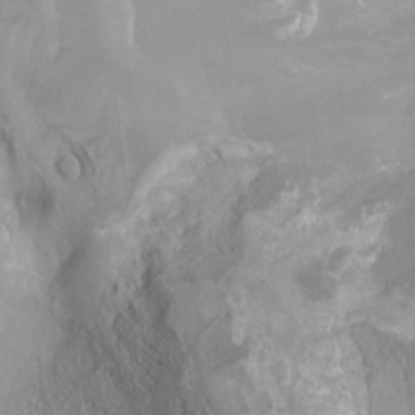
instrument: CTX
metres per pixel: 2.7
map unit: Ht
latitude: -2.0661
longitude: -17.4993
